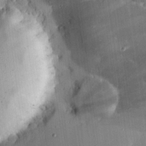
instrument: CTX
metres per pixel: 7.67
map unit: eHh
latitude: 24.1955
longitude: -91.1403
